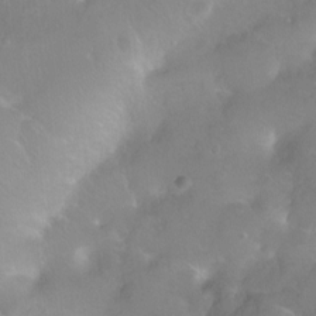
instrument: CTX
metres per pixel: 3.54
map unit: Ht
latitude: -10.8597
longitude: -44.6301
